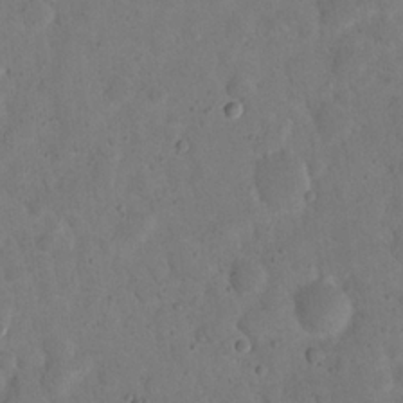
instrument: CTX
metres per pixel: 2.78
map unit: eHh
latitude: 20.1200
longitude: -62.7624
